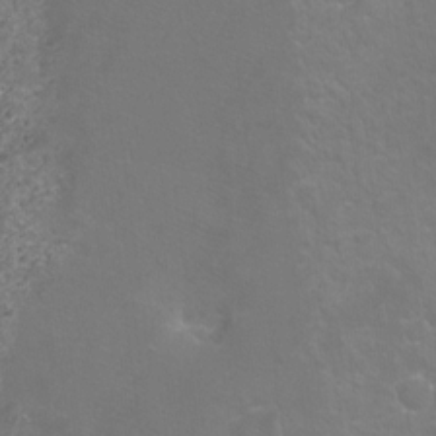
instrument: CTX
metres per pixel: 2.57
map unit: Hto
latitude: -4.3306
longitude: -35.2914
